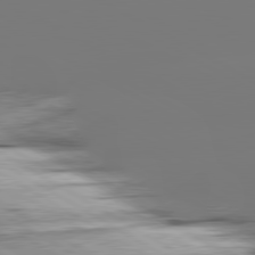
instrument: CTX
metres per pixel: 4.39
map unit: lApd
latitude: 80.4034
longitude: -156.3656
